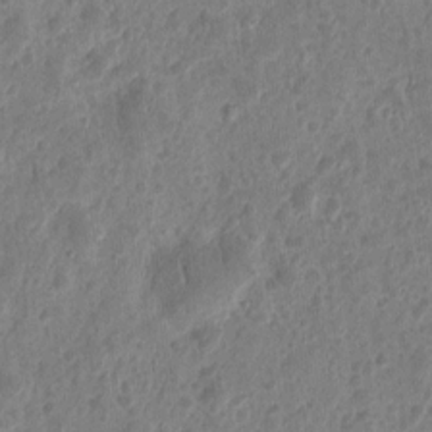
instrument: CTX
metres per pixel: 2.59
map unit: eHh
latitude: 10.2901
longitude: -73.8395
